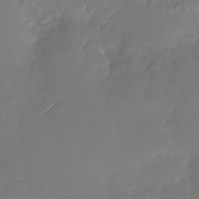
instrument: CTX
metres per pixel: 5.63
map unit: Nhu
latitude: -28.8219
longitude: -60.7435
